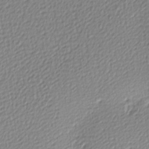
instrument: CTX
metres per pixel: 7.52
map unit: lAa
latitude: -9.8422
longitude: -126.7435
